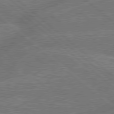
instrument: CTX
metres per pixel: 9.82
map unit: Hpe
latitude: 78.9514
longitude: -152.2334
